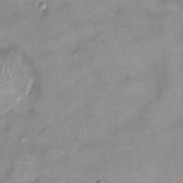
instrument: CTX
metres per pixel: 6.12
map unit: Ht
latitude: -4.7652
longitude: -14.4223
